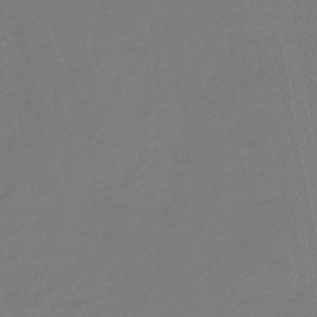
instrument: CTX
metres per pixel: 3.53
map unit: lHb
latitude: -46.4251
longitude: 77.7100
